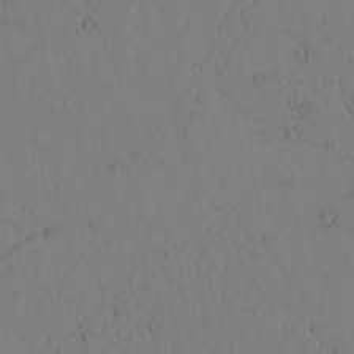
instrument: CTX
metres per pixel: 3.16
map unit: lAvf
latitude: 4.7813
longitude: 159.6154
